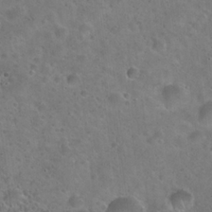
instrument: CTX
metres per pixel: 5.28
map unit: Hto
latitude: 22.1578
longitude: -53.4616
